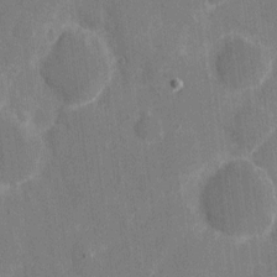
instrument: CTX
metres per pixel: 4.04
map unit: eHh
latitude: 7.4615
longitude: -67.3103
